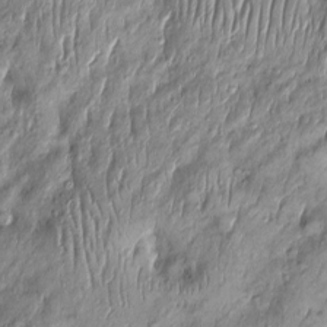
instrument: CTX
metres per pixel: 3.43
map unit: Htu
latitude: -4.8597
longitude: 159.4454
